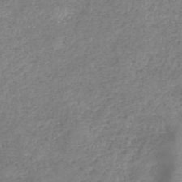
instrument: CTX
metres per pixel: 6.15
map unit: eHb
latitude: -40.7841
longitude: 79.1998
